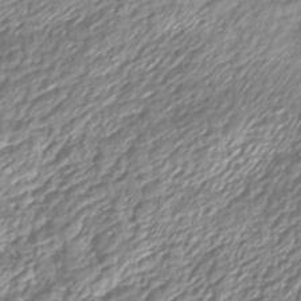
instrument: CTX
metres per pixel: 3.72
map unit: Nhe
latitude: -45.2565
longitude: 151.7855
